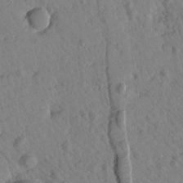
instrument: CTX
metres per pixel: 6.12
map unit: Htu
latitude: 1.6882
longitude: 176.4062
